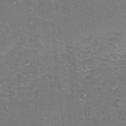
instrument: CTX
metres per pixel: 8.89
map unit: eHh
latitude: -11.8800
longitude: -60.8947
